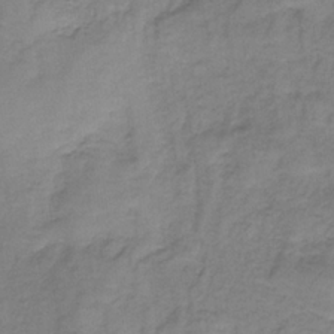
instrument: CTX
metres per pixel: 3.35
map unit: HNb
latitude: -33.8234
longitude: 60.2739
